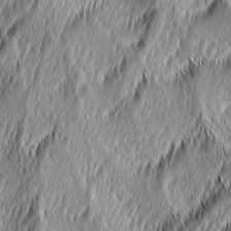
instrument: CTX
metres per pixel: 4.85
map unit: lAa
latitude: -5.3131
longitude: -122.8758
